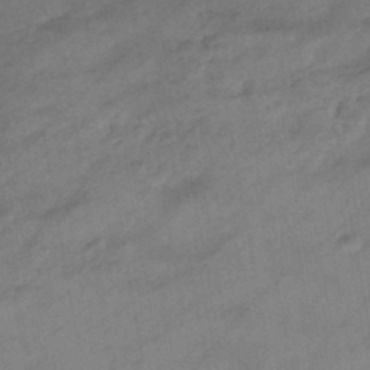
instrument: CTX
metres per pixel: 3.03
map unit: eHb
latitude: -43.0864
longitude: 85.5588
